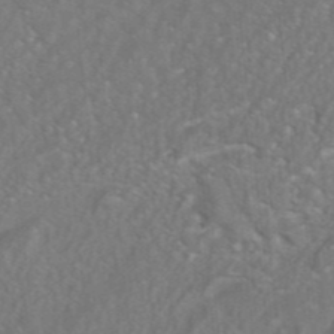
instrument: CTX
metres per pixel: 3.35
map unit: HNhu
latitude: -41.4643
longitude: 106.1228
